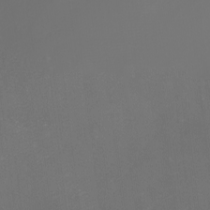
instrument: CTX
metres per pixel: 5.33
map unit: eHh
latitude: -1.6155
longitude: -78.8002
